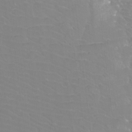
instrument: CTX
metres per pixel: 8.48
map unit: Htu
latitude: -12.0850
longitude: -72.1767
